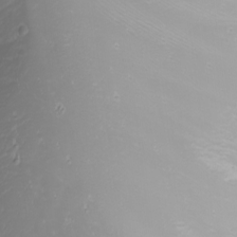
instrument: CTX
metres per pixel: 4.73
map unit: Nhu
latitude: -6.9919
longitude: -88.7436
